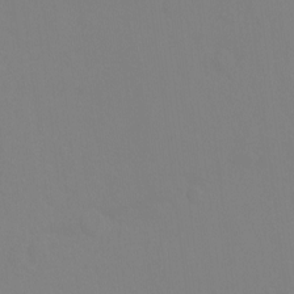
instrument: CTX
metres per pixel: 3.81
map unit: Ht
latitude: -9.3510
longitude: -34.7057
